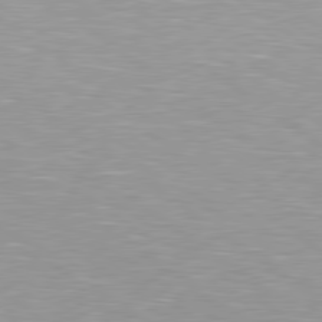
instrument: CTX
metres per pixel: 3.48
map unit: Hpe
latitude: 79.2348
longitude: -153.4616
